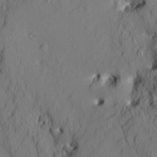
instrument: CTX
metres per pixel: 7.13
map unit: HNhu
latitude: 11.1403
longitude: 23.7478
